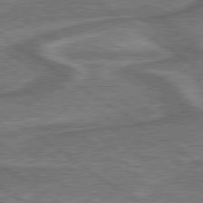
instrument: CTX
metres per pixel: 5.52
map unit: lApd
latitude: 79.6316
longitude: 173.1998
